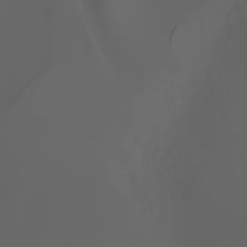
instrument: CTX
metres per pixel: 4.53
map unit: Ht
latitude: -3.4454
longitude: -61.0269
